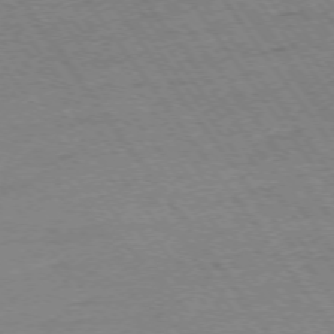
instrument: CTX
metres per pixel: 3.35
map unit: Ap
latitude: -74.8786
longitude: -83.0836
